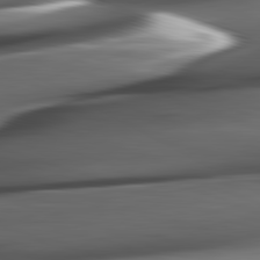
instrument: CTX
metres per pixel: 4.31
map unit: lApd
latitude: 82.4978
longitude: -145.0269
